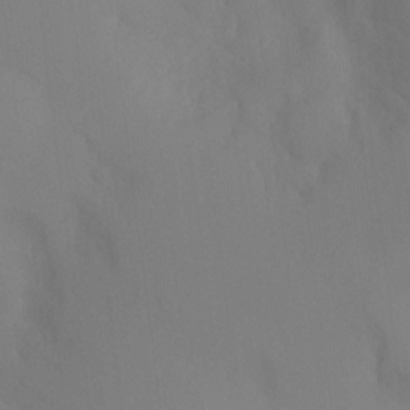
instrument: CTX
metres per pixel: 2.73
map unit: Ht
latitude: -10.3117
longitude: -33.6883
